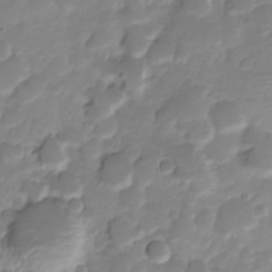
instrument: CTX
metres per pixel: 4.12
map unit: Nve
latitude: -22.7463
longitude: 105.4832
